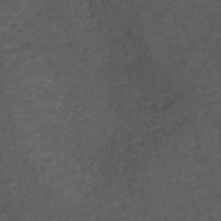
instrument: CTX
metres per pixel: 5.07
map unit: ANa
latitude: 39.0647
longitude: 23.4455
